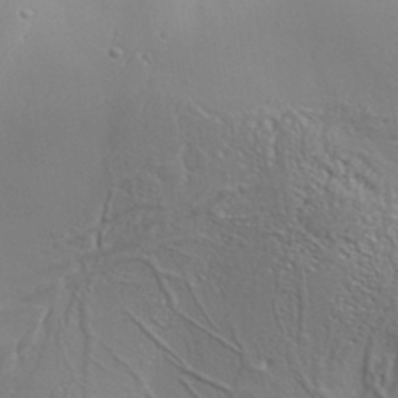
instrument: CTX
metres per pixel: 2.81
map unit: Aa
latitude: 33.9150
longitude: -134.4412
